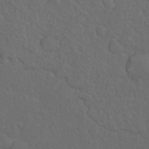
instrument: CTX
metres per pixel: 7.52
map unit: Hto
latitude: -7.9367
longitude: -44.9702
